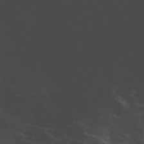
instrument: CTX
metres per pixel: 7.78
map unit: ANa
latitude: 46.1578
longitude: 49.1809
